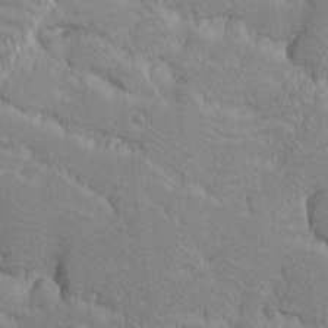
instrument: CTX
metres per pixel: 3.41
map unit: Ave
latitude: -10.1039
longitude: -117.2726
